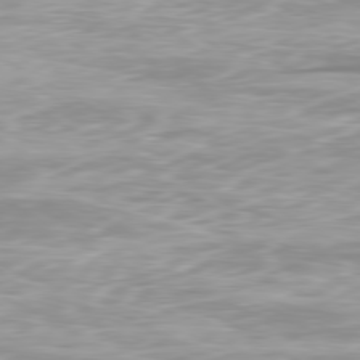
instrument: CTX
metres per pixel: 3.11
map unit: Ap
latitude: -80.2551
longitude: -60.0633
